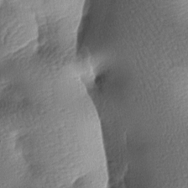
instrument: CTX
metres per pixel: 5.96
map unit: lAa
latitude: -7.4832
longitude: -127.2159
